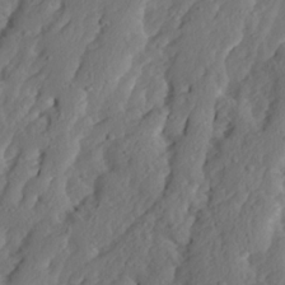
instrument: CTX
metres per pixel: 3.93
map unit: Ave
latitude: 13.8961
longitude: -135.0647
